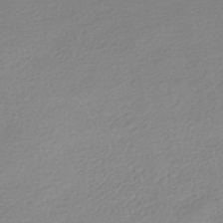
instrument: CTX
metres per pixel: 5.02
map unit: HNhu
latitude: -40.2361
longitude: 94.5573
